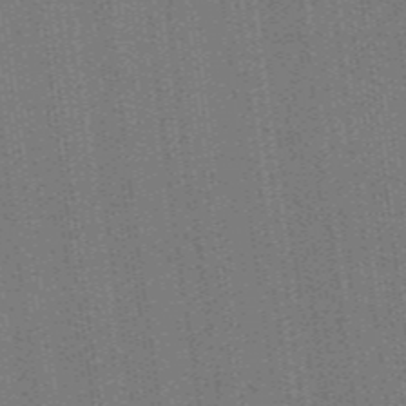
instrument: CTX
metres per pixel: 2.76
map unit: lHb
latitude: -47.5021
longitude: 59.3509
